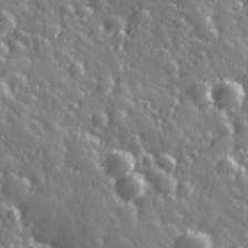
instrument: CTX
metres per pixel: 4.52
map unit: Hve
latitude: 28.1200
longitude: 147.0108
